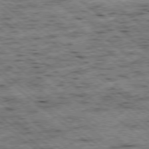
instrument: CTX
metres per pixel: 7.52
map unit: Ap
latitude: -78.9919
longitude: -51.8394
